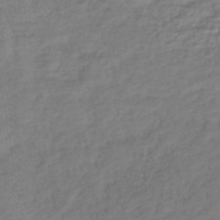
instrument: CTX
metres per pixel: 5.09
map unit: lHb
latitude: -41.1053
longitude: 73.2754
